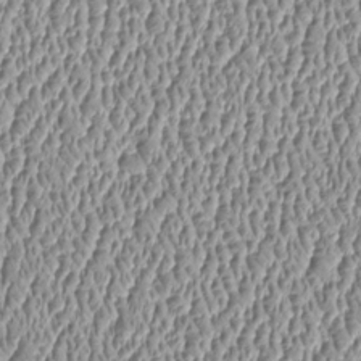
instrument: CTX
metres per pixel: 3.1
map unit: Htu
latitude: -6.1417
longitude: 157.5399
